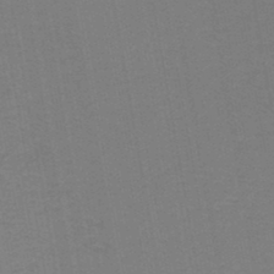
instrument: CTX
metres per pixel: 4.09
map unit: HNb
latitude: -45.7856
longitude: 52.2361
